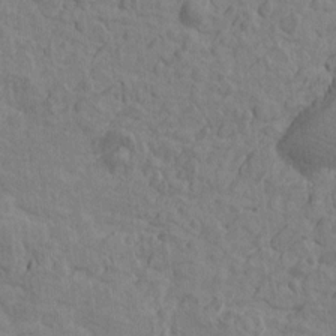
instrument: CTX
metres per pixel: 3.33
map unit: Htu
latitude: -3.1620
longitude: -175.5371
